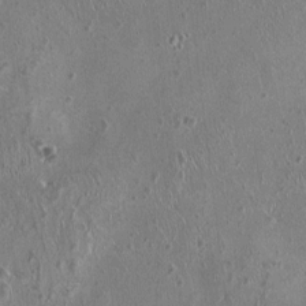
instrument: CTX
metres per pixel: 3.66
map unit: HNhu
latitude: 0.3278
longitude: 1.3699
